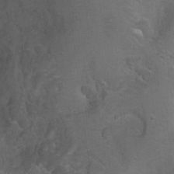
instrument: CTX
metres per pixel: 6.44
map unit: Ht
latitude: 0.2900
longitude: -45.4426
